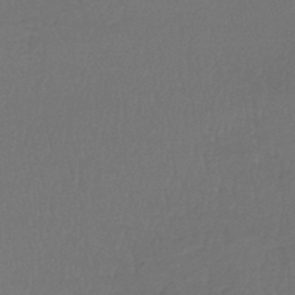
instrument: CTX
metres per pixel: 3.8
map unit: lHb
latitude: -43.7288
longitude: 74.4440
